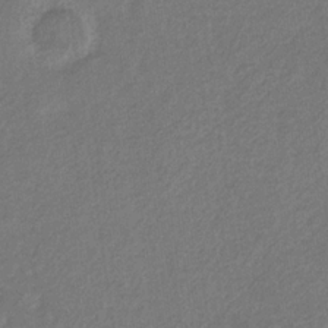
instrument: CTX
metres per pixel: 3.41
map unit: eHb
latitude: -31.0675
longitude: 70.0472
